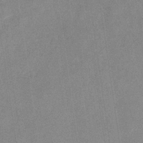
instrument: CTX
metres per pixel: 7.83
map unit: eHb
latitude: -34.8975
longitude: 73.1242
